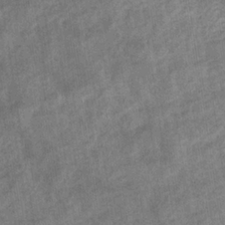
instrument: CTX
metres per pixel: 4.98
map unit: eHb
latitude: -35.1242
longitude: 77.7856
